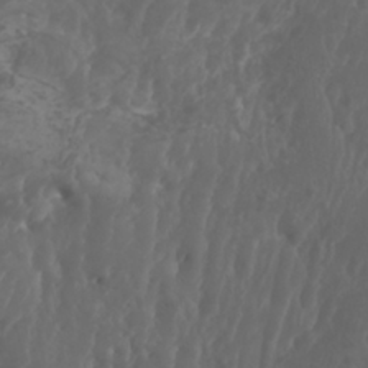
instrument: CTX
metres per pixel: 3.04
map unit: Htu
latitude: -6.5007
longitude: -76.3089
